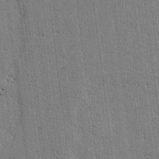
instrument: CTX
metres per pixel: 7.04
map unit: lAvf
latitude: -1.0298
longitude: -106.4223
